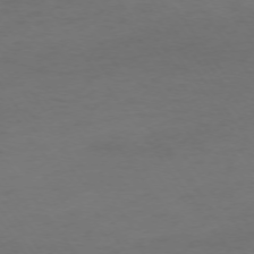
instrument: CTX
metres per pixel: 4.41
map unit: Ap
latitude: -74.2173
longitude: -72.6491
